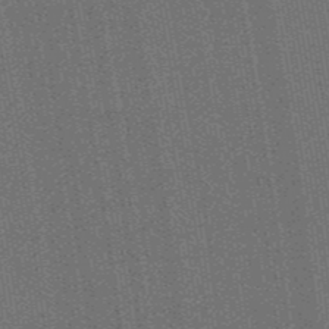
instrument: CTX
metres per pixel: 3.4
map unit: HNb
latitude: -47.6910
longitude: 59.5399
